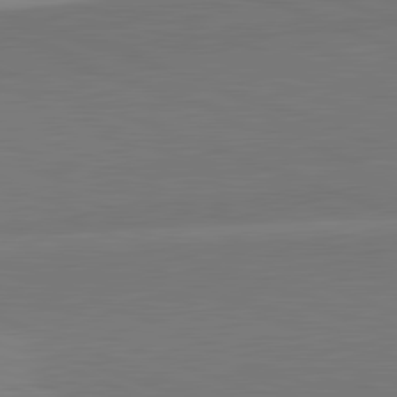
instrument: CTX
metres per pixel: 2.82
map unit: lApd
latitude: 82.1577
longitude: 136.8030
